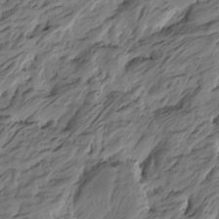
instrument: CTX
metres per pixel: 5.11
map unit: Htu
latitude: -5.8044
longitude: -178.4412
